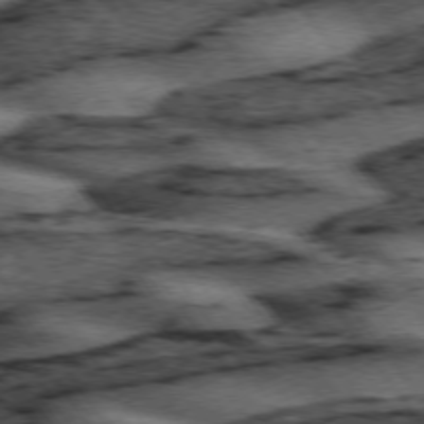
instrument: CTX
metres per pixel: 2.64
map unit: lApd
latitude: 74.1767
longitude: -73.8017
